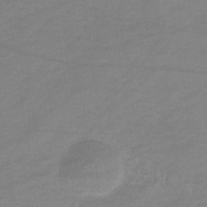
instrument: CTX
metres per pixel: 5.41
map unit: eHb
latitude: -32.7086
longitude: 68.3306
